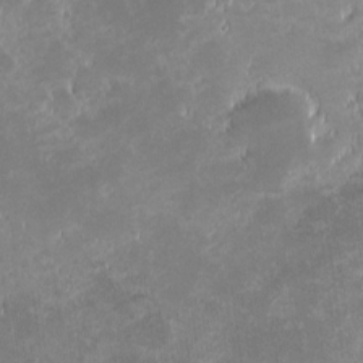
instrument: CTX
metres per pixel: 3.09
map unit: eHh
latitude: -1.8234
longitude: -85.6883
